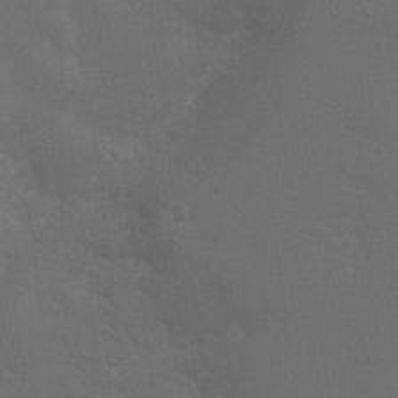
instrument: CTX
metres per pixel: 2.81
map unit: Ht
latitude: 1.3859
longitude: -22.2900
